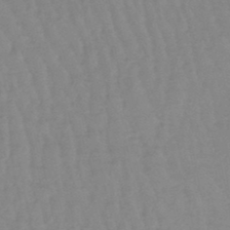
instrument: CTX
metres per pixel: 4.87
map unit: lHb
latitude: -48.5007
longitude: 77.3321
